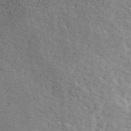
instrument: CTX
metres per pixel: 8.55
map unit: ANa
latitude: 42.5168
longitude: -87.7827
